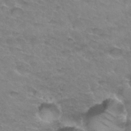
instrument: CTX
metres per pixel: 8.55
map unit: Hto
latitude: 33.8205
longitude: -46.8380
